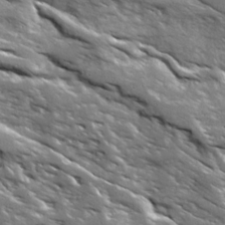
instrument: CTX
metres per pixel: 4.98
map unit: Ave
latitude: 19.4426
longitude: -135.6316
